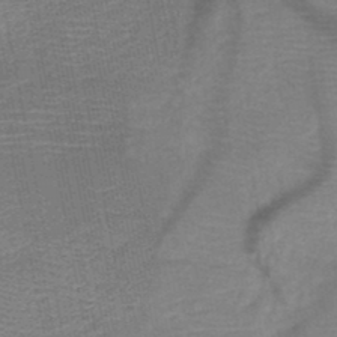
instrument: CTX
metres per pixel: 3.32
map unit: HNb
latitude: -48.7652
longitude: -45.2726
